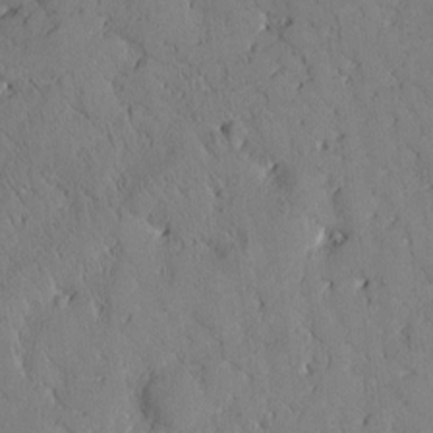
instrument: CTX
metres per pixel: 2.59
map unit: Htu
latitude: 0.3467
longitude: 176.3117
